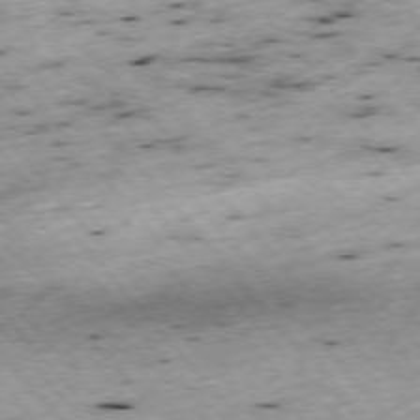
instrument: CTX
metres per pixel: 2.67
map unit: Ap
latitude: -75.9556
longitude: -61.0836
